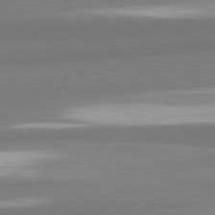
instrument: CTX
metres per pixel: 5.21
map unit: lApd
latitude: 82.3845
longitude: 172.2361
